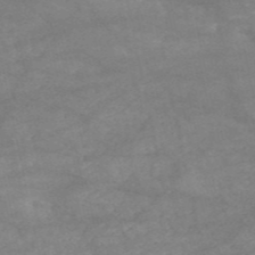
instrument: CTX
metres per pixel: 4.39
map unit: HNb
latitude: -53.6155
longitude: -41.5749
